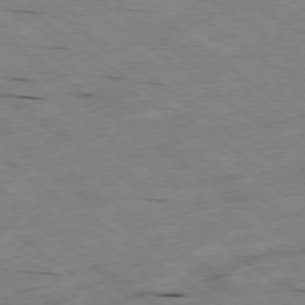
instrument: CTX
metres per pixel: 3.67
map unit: Hpe
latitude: -78.5573
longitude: -21.8395
